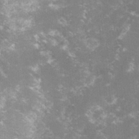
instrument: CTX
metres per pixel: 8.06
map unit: lHvf
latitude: -15.4644
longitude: -100.9136
